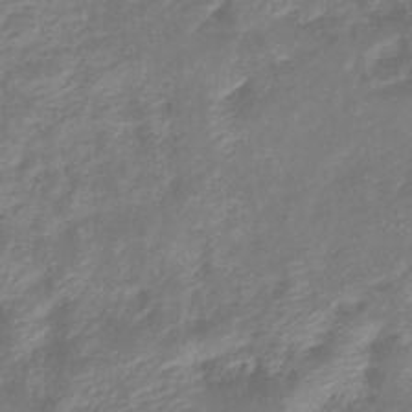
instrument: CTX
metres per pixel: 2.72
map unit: eHb
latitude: -40.6140
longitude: 79.1998
